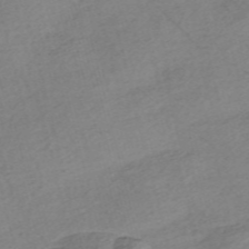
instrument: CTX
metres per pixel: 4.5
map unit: Nve
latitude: -56.7085
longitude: 53.8044
